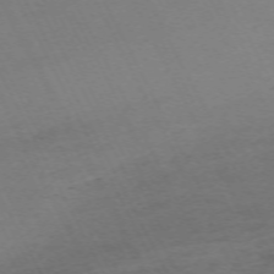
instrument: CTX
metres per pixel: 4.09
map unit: Hpe
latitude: -70.7463
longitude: 15.5966
